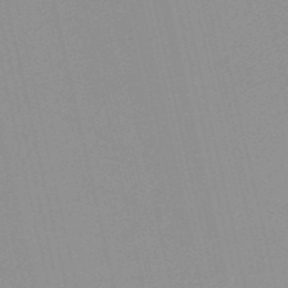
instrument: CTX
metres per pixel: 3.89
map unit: HNb
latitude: -52.0283
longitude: -51.0458
